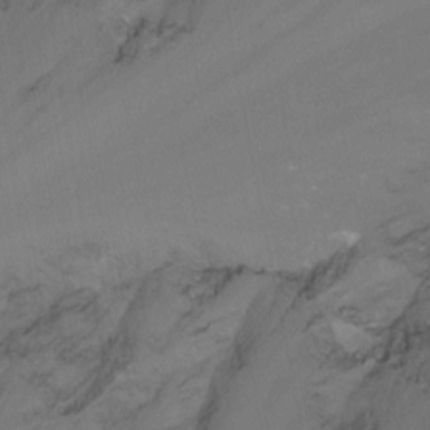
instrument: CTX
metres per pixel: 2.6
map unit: Nhu
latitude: -15.2754
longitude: -57.3670
